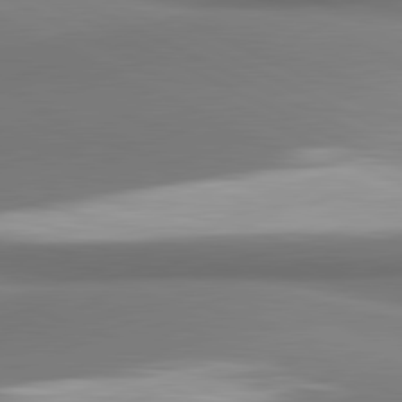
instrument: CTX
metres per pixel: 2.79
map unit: lApd
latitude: 81.4426
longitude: 177.4265
